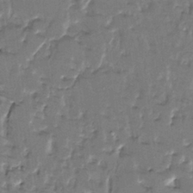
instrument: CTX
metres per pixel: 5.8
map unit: HNhu
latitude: 4.4412
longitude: 8.6140
